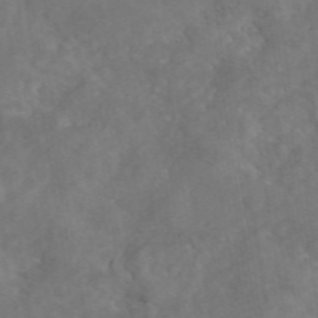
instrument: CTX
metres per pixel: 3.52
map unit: eAb
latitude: 46.5735
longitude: 127.1431
